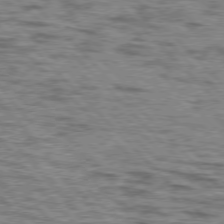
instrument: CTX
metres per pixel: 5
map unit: lApd
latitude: 76.6679
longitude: -70.8947
